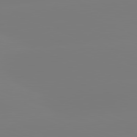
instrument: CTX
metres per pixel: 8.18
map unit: lApd
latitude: 81.6883
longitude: -159.9528
